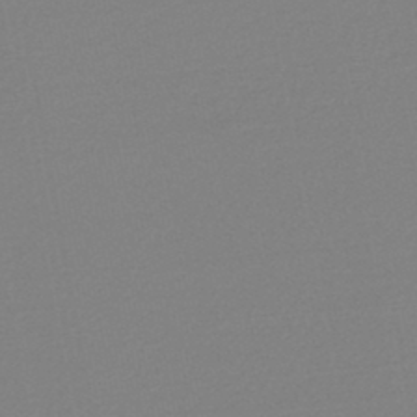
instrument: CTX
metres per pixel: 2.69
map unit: lHb
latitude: -44.3306
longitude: 64.4251
